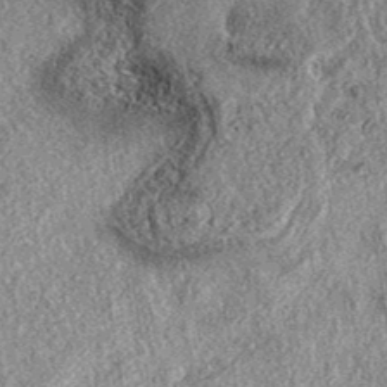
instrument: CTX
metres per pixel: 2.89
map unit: eAb
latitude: 38.5546
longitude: 107.8044
